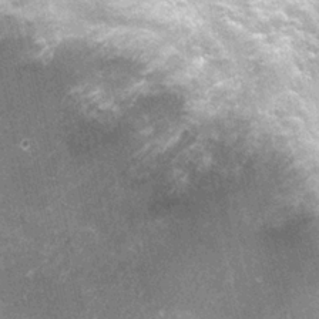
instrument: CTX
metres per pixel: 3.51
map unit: Nhu
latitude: 1.8772
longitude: -17.0836
